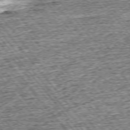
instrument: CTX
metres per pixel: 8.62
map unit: Ap
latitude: -75.3888
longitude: -91.5371
